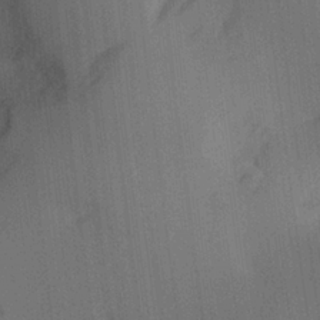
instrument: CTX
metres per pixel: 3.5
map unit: Aa
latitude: 23.9150
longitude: -135.8583
